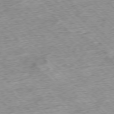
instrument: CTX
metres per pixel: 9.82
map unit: Hpe
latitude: -76.9920
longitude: -15.4994
